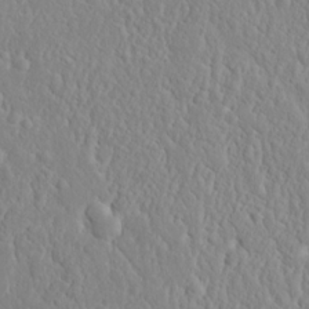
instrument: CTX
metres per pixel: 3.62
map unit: eHh
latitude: 15.1970
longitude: -71.4993
